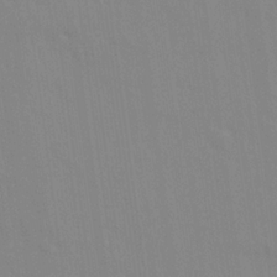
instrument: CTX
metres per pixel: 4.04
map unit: Ave
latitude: 21.8961
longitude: -134.4412
